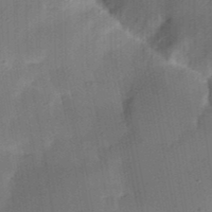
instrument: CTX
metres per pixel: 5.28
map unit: Nhu
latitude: 23.8205
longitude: -72.9136
